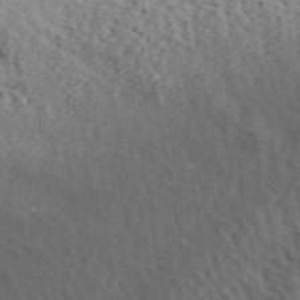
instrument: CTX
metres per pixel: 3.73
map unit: lHvf
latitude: 40.4034
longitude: -87.4426
